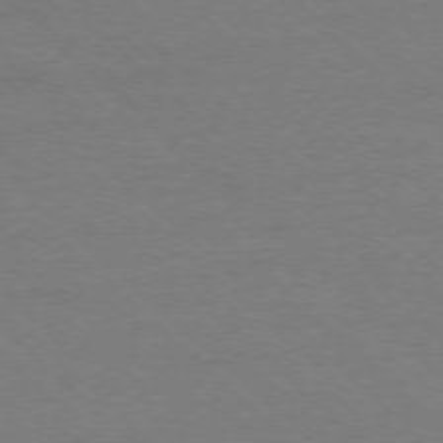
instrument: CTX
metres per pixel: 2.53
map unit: Ap
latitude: -77.8233
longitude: -86.1955
